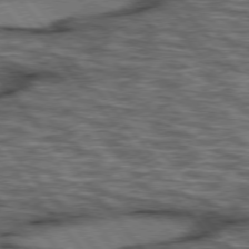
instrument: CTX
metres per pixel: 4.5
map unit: lApd
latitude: 75.9906
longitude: -48.8947
